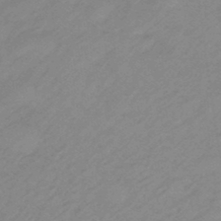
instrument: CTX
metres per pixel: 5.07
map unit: eHb
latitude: -44.8597
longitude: 89.3698
